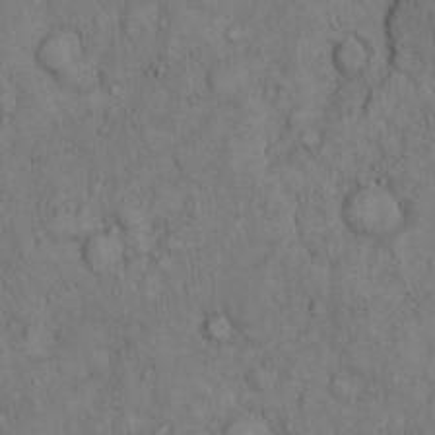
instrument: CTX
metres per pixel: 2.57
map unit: Hto
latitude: 10.9136
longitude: -60.9324
